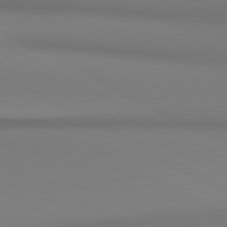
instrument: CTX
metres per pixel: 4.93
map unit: lApd
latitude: 80.8191
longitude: 146.1606
